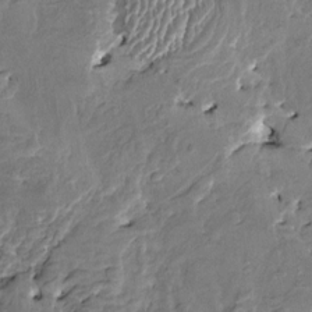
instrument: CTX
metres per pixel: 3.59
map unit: HNhu
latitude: 4.7057
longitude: -5.7072
